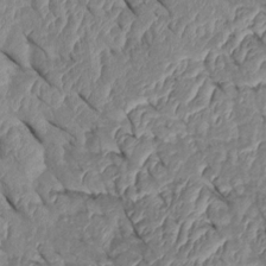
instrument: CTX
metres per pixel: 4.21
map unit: Htu
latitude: 1.8205
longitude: 147.7855
